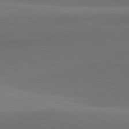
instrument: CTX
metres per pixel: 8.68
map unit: lApd
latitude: 81.7639
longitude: 131.6722
